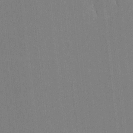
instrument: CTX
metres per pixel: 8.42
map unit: lHvf
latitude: -11.5777
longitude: -103.6316
